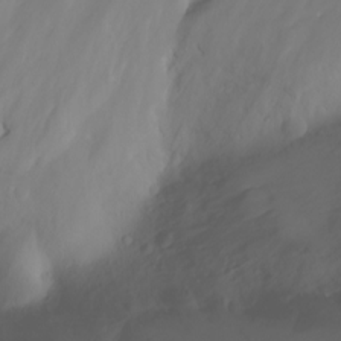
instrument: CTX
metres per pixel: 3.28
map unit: Nhu
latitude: -4.6707
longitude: -73.6127
